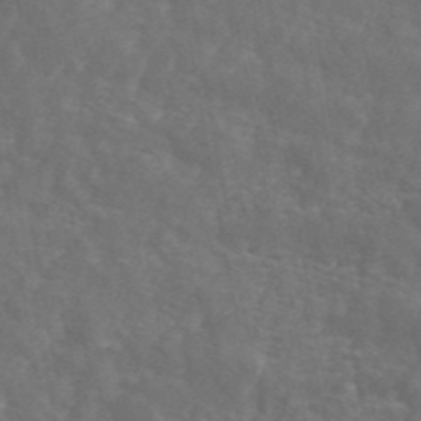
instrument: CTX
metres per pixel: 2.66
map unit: ANa
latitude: 44.5357
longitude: 26.6707
